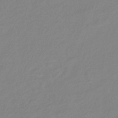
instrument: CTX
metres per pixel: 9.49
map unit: eHb
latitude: -40.6896
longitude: 80.8408
